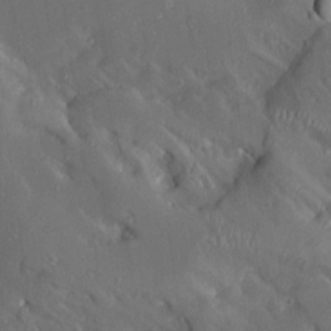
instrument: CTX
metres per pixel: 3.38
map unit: Aa
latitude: 14.8758
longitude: -147.8962
